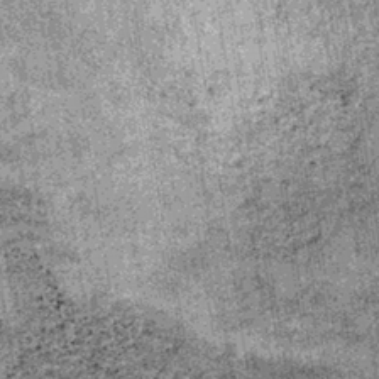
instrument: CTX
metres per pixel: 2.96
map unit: lHb
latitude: -37.4643
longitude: 67.3321
